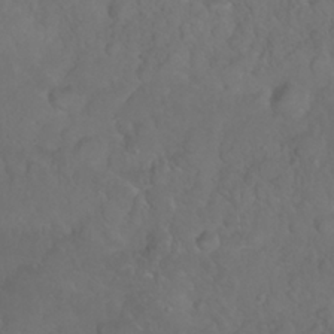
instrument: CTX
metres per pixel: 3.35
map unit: Nhu
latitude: 26.8191
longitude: -65.2726
